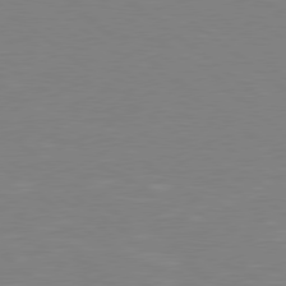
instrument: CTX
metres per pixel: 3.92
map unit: Hpe
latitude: 78.5924
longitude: -148.7813
